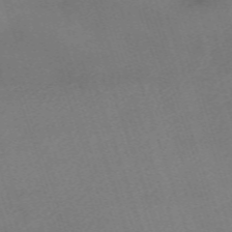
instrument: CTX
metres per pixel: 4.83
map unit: eHh
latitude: -62.4251
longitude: 53.7099
